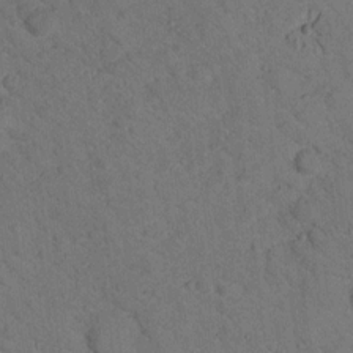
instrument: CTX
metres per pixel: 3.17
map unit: lHvf
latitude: 13.6316
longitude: 178.6329
